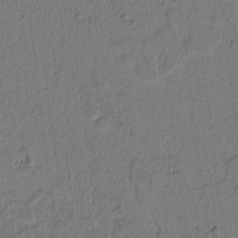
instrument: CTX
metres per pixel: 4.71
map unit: lAvf
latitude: 8.7624
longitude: 164.8786
